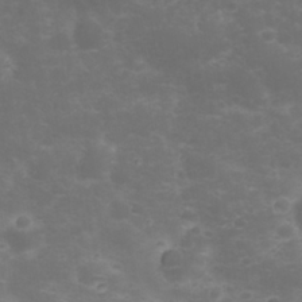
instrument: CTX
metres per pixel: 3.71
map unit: Nhu
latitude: 23.2915
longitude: -61.8016
